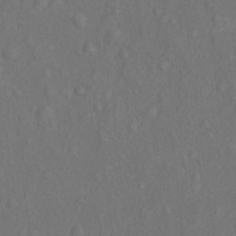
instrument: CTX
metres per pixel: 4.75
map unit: Nhu
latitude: 10.5735
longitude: -26.2523
